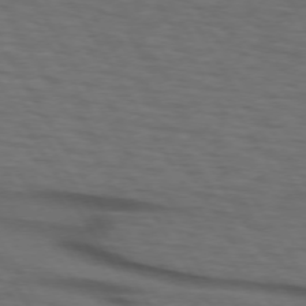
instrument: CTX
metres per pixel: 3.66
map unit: lApd
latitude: 73.1781
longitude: -73.7828
